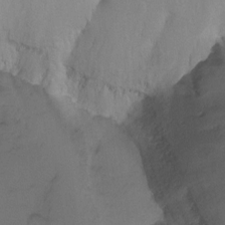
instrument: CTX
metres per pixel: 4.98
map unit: Ht
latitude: 1.2726
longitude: -35.6316
